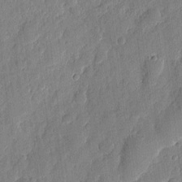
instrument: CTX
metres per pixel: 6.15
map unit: eHh
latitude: 6.7435
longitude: -73.2348
